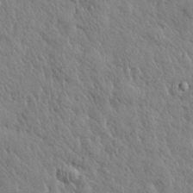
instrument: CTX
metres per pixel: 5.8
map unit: eHh
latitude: 28.3467
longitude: -75.9339
